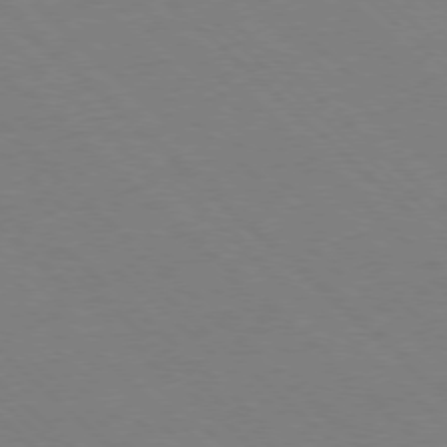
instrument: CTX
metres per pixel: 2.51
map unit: Ap
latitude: -77.6533
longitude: -84.8002
